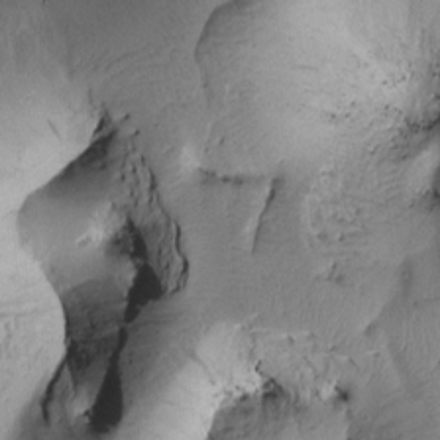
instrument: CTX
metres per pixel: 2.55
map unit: Htu
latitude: 2.3089
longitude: 177.3132
